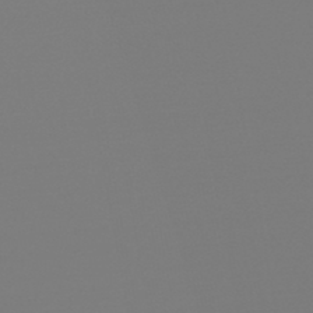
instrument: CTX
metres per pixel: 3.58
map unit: lHb
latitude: -46.0283
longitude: 75.5966
